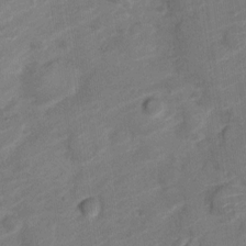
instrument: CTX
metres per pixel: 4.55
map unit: Nve
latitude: -19.5588
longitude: 107.3510
